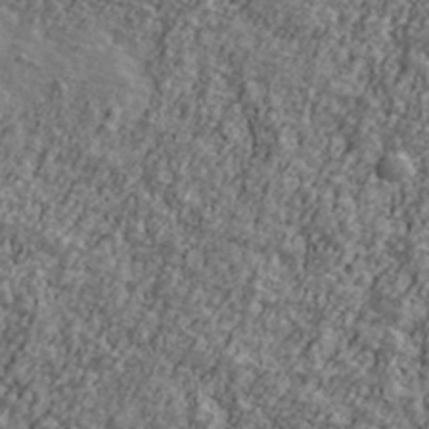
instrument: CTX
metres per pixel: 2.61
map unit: Ave
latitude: 42.1578
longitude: -111.4049
